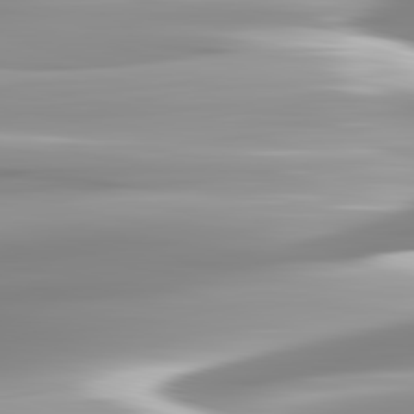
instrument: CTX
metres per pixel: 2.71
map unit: lApd
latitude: 82.9135
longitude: -139.1592
